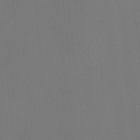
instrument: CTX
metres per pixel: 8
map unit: Ht
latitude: -1.2754
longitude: -16.2145
